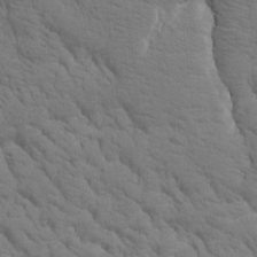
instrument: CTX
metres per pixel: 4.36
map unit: Htu
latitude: -0.8786
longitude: 174.2928
